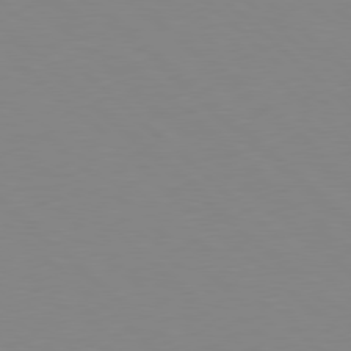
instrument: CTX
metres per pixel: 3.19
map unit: Hpe
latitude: 78.5168
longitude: -164.8380
